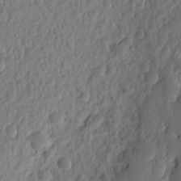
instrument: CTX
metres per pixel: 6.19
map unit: eHh
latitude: -1.6533
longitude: 14.8219
